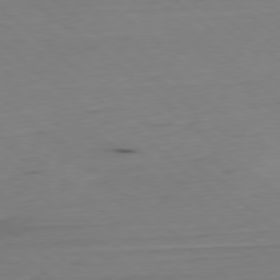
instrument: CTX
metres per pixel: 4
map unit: Hpe
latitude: -79.5777
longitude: 9.5588
